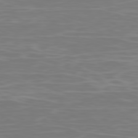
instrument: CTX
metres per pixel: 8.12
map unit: Ap
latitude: -79.1620
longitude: -72.1200
